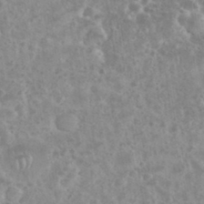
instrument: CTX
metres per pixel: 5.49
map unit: eHh
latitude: 35.0647
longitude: -61.8394
